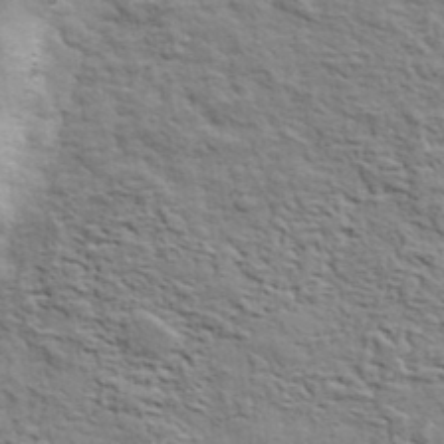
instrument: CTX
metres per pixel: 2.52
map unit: eHh
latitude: 37.3293
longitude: -81.8772
